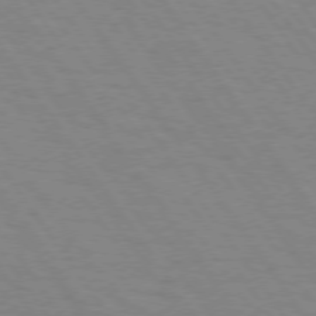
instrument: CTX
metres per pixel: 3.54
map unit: Hpe
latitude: 74.3467
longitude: -137.1970
